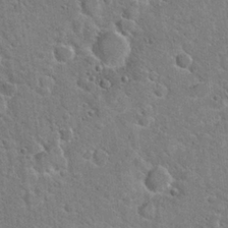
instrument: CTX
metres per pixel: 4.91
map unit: Hto
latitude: 21.0081
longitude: -48.5168
